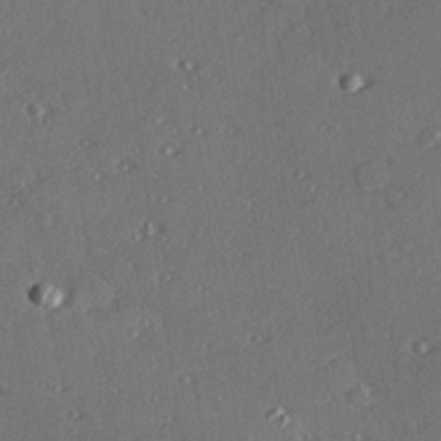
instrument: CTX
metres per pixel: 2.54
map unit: Hve
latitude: 27.1970
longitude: -91.1781
